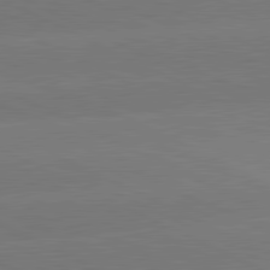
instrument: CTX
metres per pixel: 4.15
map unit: lApd
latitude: 81.4237
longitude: -154.1956
